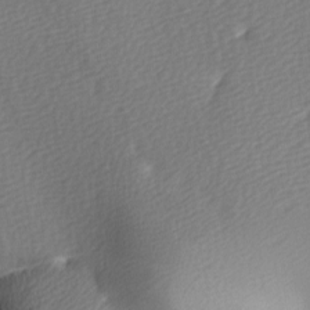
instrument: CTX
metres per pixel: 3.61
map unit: Ave
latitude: -5.5399
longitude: -120.8947
